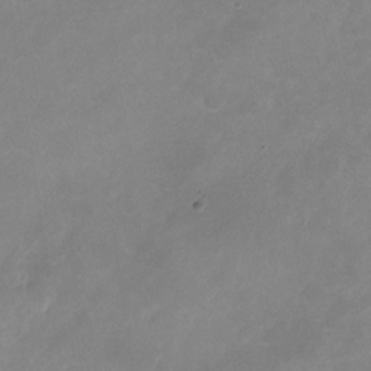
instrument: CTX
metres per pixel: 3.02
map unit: Nhu
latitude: -23.5210
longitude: -70.1011
